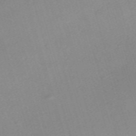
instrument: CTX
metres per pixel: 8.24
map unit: eHh
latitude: -61.5777
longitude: 50.0850
